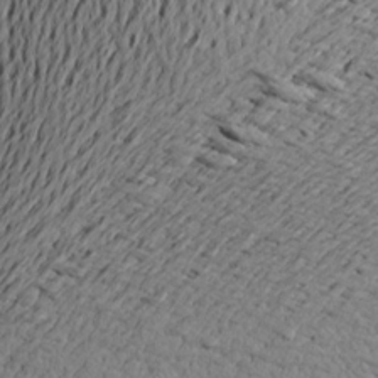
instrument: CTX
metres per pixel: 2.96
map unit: Aa
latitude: 20.6491
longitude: -148.3089
